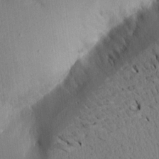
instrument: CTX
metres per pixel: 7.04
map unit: Aa
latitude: 15.3671
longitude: -148.0444
